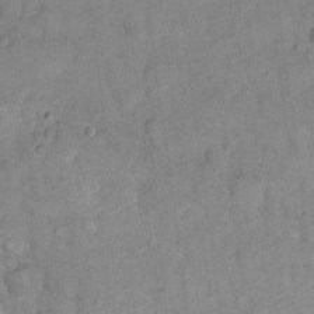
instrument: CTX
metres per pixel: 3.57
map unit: eHh
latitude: 19.1214
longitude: -62.2901
